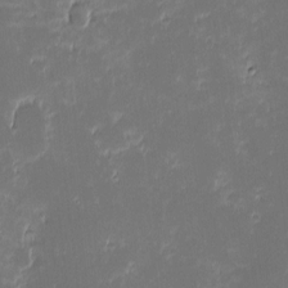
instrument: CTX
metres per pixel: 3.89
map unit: eHh
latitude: -2.1416
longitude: -85.9339
